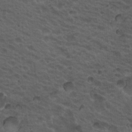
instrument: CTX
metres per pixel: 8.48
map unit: Hto
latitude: 19.4426
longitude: -32.5168
